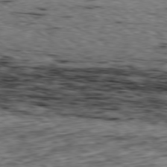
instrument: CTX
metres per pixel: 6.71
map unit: Ap
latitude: -79.2376
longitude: -76.3467
